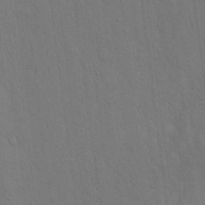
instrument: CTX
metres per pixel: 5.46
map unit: Hto
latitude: 16.2523
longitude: -57.9528
